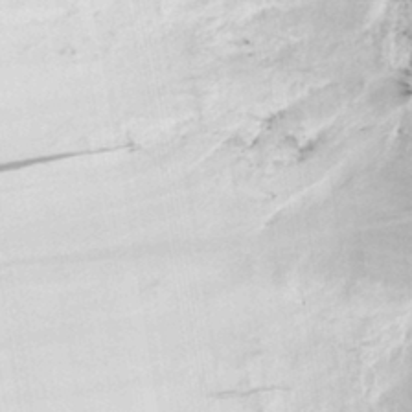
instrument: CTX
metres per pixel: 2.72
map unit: eHh
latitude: 5.2159
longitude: -77.5182
